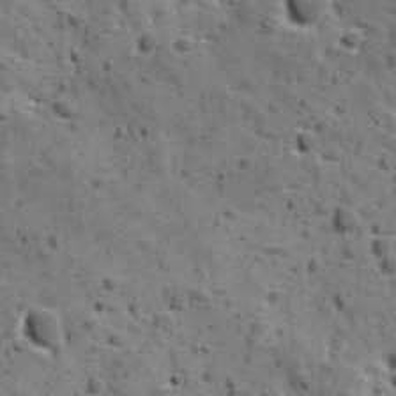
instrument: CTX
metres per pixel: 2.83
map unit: Ave
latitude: 10.9136
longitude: -105.1215
